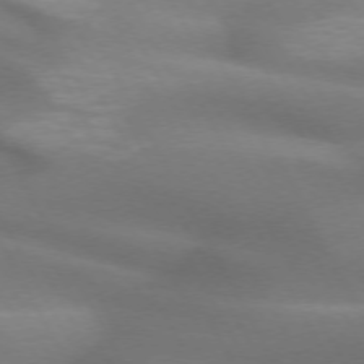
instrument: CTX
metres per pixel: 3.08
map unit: lApd
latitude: 72.4034
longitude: -50.9702
